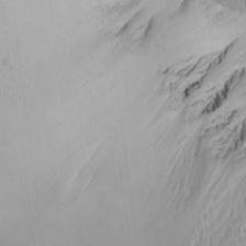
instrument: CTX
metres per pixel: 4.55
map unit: Aa
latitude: 20.1956
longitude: -146.4034
